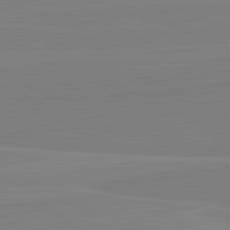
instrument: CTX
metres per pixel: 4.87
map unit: lApd
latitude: 81.9150
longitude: 166.4629
